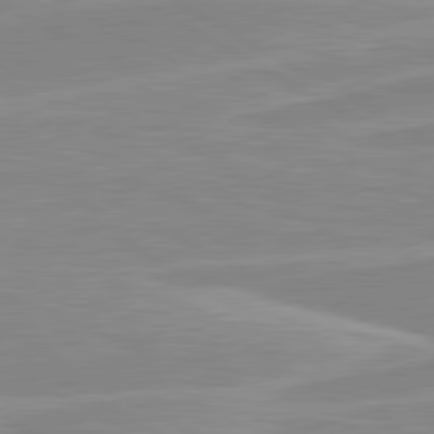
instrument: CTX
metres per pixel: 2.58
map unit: lApd
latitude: 80.4979
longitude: 171.8800
